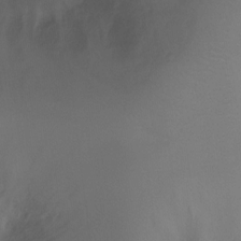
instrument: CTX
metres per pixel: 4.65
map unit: Ht
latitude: -8.7274
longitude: -28.8191
